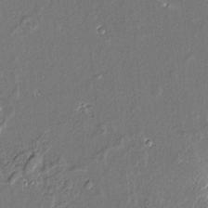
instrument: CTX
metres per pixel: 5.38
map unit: Aa
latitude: 9.2537
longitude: -132.0633
